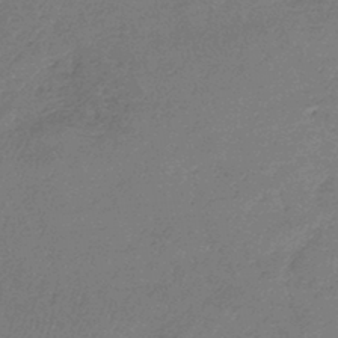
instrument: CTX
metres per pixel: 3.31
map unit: lHb
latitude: -44.5385
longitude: 70.8219
